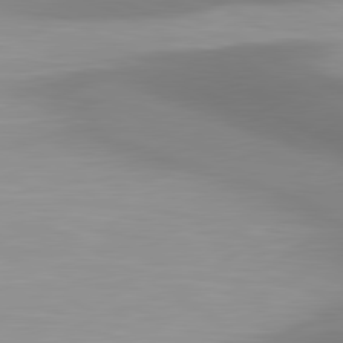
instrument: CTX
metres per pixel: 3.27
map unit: lApd
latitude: 80.8380
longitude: 174.5951
